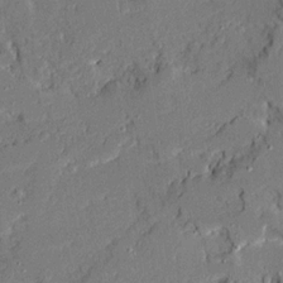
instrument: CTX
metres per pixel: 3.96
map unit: Ave
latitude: 19.4237
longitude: -128.0633
